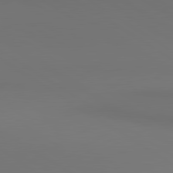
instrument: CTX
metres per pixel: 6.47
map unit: lApd
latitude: 80.8947
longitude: 152.1605
